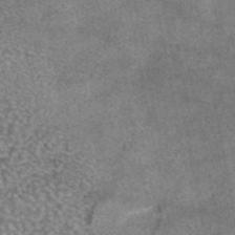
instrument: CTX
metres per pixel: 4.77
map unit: eAb
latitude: 44.4412
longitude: 107.9745
